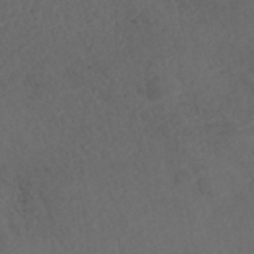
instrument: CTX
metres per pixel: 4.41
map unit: ANa
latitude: 42.8002
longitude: 28.0283
